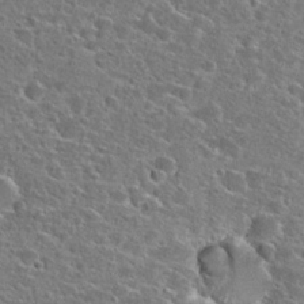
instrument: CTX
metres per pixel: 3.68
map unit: Hto
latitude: 24.7813
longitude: -46.8947
